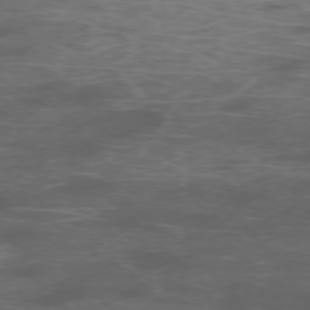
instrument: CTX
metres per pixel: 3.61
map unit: Ap
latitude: -76.0094
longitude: -68.0255
